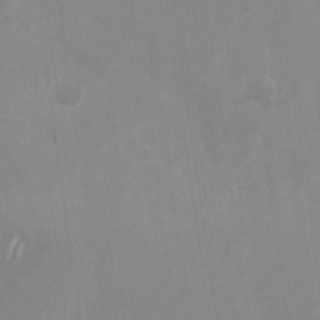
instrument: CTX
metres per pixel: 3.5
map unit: Nhu
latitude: -27.7288
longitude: -75.5560
